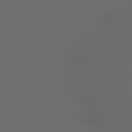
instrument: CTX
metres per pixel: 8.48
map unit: lApd
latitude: 79.1403
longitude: -166.7057
